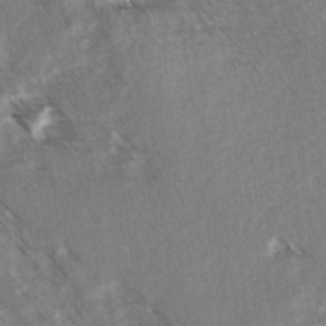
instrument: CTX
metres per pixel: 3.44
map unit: lAvf
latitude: 4.8758
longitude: -105.3860
